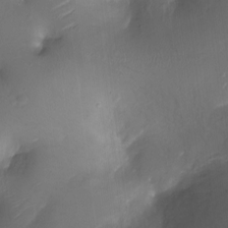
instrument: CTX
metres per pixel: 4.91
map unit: Ht
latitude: -16.2362
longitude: -41.5938
